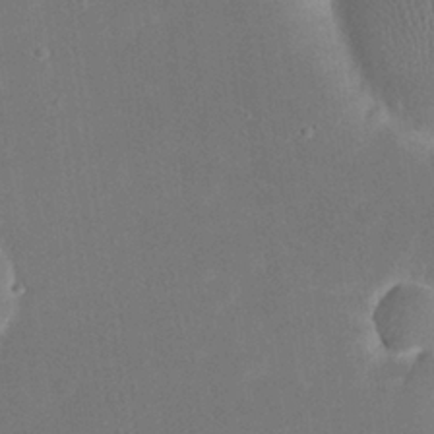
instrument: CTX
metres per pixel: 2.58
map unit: eHh
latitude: 20.2523
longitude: -69.1781
